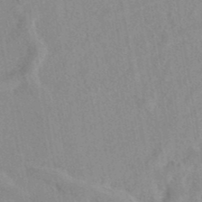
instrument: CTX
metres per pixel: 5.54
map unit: eAb
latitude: 40.9135
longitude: 108.8030
